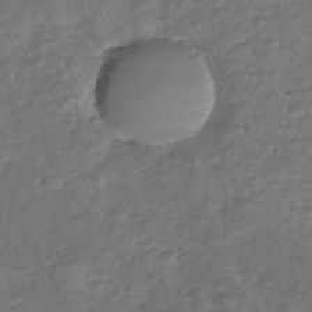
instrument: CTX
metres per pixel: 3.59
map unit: Nhu
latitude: -30.7274
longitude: -61.3670
